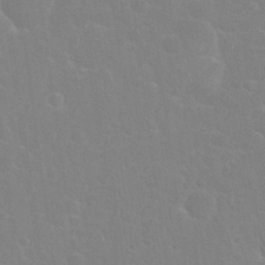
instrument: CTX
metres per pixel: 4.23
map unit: Nhu
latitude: 26.8947
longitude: -51.8394
